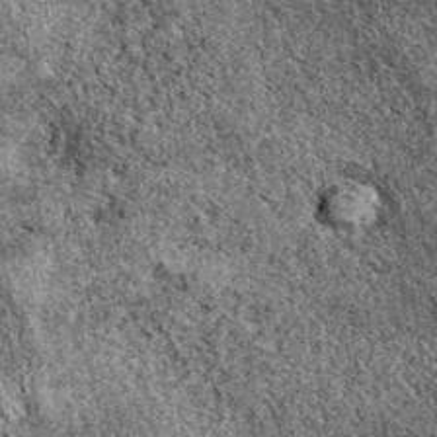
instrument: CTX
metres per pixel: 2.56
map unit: eAb
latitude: 38.8569
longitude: 111.0486
